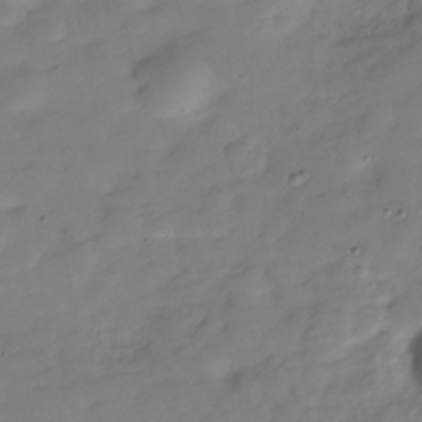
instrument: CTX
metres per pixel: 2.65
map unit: Hve
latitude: -30.3495
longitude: 92.0472
